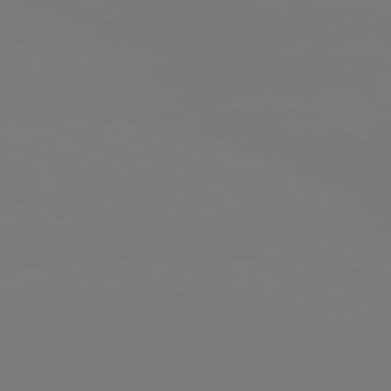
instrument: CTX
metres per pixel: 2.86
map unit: lApd
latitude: 80.4223
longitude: -148.5546
